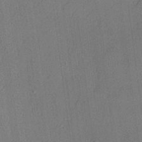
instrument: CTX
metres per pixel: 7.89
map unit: lHvf
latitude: 21.0270
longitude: 144.2362
